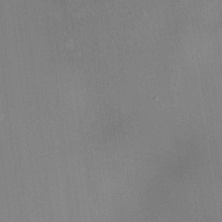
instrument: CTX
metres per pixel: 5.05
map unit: HNhu
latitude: 12.9136
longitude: 12.2362
